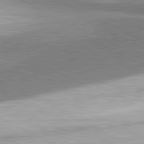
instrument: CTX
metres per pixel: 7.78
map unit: lApd
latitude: 81.4048
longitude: 168.0850
